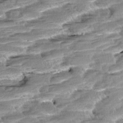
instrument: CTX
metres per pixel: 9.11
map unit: Aa
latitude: 8.6491
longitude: -133.6127
